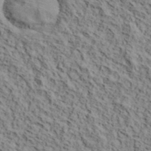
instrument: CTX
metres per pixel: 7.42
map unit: lHvf
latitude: 39.4237
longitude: -87.4615
